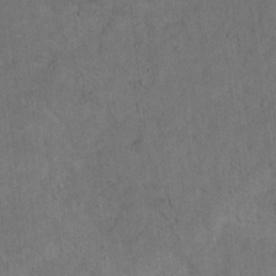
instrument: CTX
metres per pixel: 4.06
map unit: Ht
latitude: 15.4616
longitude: -37.5749
